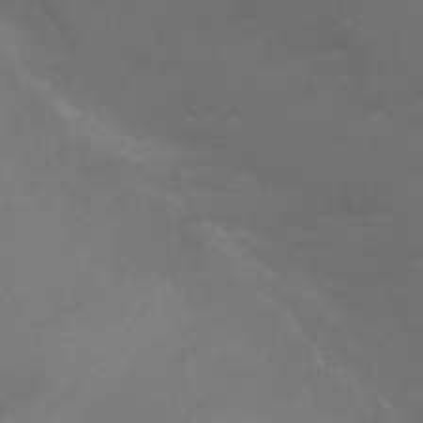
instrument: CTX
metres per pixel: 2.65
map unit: Ht
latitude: 0.6490
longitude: -21.5371
